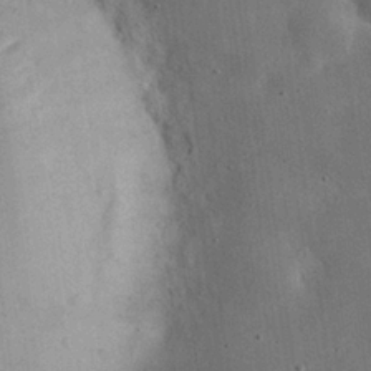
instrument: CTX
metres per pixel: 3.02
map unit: eHh
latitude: 24.7246
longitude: -68.4223
